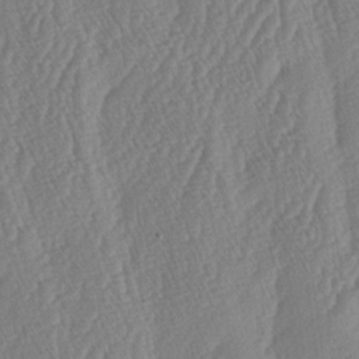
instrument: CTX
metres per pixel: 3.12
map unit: lAa
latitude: -6.1417
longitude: -130.2145
